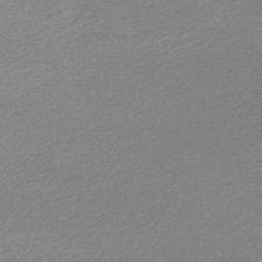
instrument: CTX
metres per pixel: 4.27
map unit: lHb
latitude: -46.7085
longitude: 58.1227
